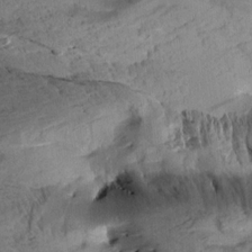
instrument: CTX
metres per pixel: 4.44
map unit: Aa
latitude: 10.9136
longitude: -143.0648
